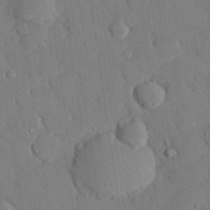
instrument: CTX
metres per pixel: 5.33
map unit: eHh
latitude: 28.0444
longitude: -80.4223
